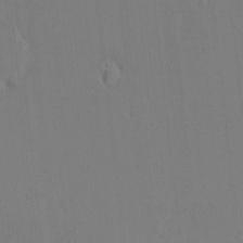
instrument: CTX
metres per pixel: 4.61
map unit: HNhu
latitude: 7.6127
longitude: 3.8422
